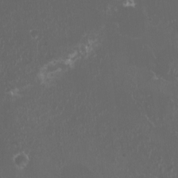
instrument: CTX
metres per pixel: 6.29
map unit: HNhu
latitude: 1.0269
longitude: 2.0472
